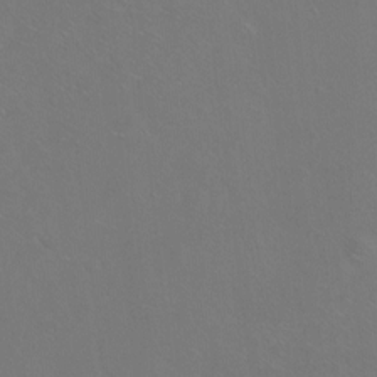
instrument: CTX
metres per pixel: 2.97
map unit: Ht
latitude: -7.3320
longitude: -37.4049
